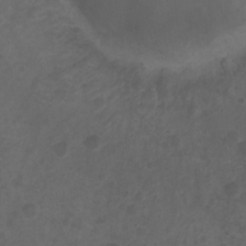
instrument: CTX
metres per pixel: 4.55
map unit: Ht
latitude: 2.0822
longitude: -22.7813
